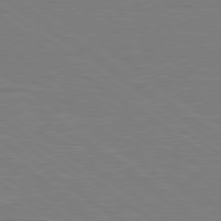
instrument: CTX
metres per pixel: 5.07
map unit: lApd
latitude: 79.0837
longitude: -92.8191
